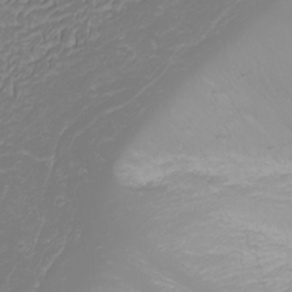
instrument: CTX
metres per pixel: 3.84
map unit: Nhu
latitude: -0.6708
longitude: -79.4994
